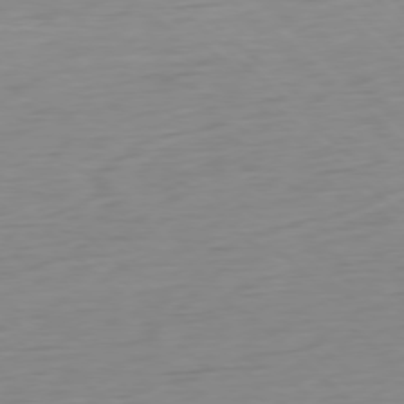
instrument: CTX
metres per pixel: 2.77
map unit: Ap
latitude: -77.6722
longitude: -77.6127
